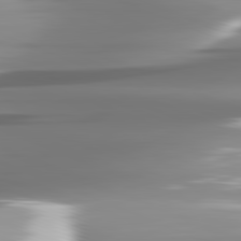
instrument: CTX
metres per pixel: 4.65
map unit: lApd
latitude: 81.9339
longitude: -142.4790
